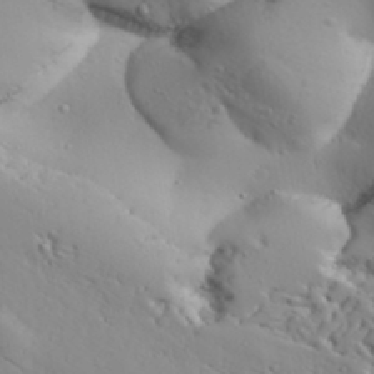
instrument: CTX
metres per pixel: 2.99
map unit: Aa
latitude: 31.7072
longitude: -132.8569
